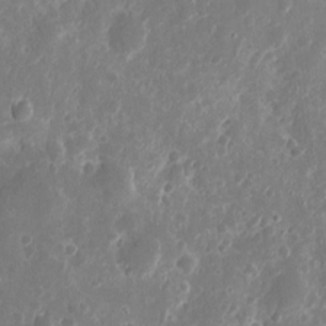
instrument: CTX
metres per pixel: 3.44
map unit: eHh
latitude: 10.1956
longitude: -71.9150
